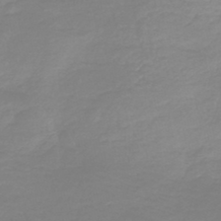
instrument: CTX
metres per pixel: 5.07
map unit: HNb
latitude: -44.8597
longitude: 54.2173
